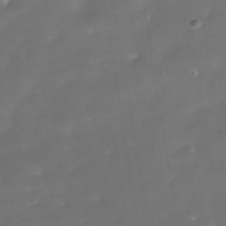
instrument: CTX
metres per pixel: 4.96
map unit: Nhe
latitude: -38.2173
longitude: -118.7624
